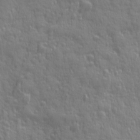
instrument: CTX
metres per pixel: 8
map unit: Ave
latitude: 12.6113
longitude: -104.1578
